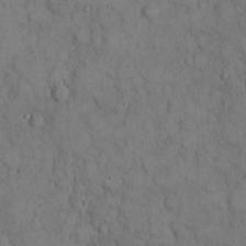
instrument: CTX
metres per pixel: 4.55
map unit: Hto
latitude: 8.7057
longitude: -60.5545
